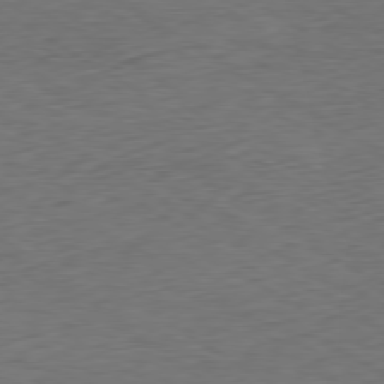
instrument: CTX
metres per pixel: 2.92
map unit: Hpe
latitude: -79.6155
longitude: 11.2187
